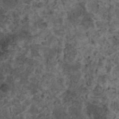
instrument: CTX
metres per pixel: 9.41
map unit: HNhu
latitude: 1.9717
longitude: 4.1039
